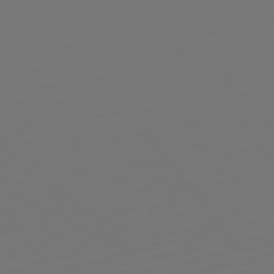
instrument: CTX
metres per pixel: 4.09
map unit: Hpe
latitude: 75.3104
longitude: -124.1577
